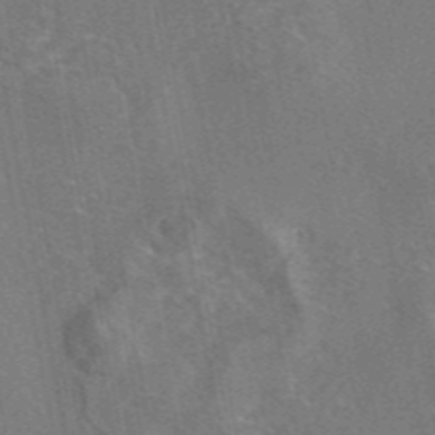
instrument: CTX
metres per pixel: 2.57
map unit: eAb
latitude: 45.5749
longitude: 108.7841
